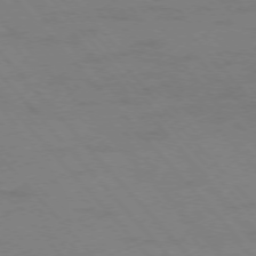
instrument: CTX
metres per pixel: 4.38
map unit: Ap
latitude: -76.9920
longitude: -61.8205
